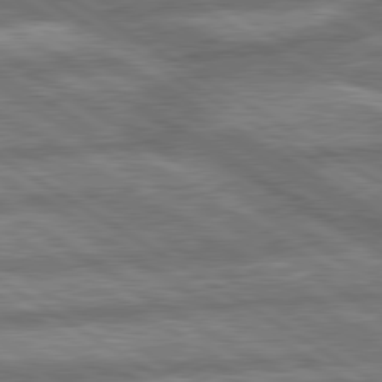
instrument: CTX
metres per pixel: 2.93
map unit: lApd
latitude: 79.9150
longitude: -170.4790
